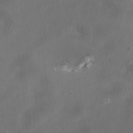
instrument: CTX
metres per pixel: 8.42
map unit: HNhu
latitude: 1.2159
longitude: -3.6127
